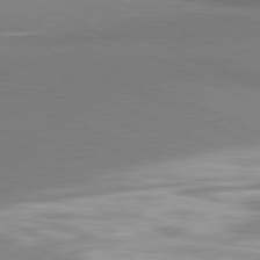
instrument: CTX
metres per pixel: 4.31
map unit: lApd
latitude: 81.0458
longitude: 166.1039
